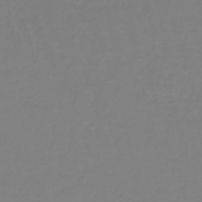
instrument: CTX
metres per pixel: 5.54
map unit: lHb
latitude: -41.2187
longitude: 60.2928
